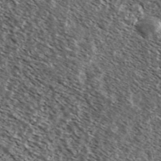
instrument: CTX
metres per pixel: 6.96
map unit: Ave
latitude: 37.7072
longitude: -109.0458
